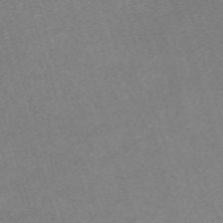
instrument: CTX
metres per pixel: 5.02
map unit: eHh
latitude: -62.1794
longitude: 49.5588
